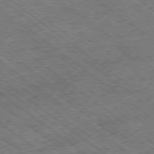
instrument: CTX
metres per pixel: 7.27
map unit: Ap
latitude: -79.2754
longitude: -51.2348
